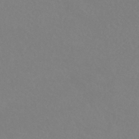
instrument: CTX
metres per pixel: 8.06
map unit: HNhu
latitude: -41.5588
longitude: 93.5777
